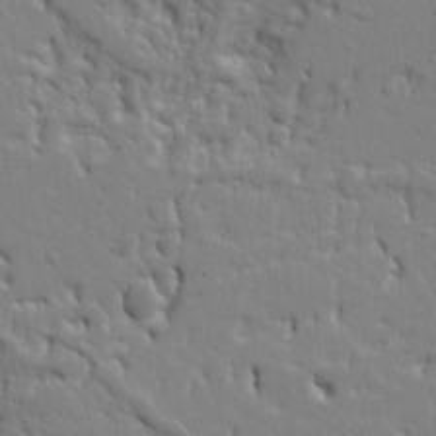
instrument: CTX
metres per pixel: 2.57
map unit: Ht
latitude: 9.0459
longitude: -77.3103
